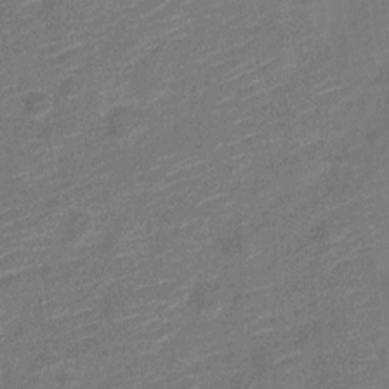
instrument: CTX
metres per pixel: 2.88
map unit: Nve
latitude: -18.8975
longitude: 108.8408
